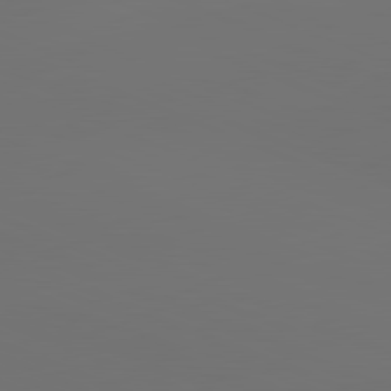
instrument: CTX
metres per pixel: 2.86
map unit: lApd
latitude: 81.6127
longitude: 146.4062
